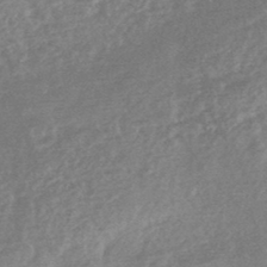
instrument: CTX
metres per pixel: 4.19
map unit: HNhu
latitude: -45.3132
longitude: 92.8408
